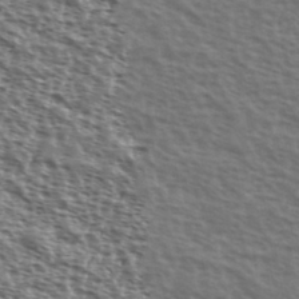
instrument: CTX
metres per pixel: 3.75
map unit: Ave
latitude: 38.5546
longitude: -111.5938
